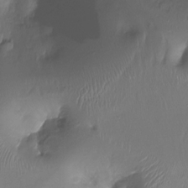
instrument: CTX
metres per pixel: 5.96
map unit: Ht
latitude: -17.7667
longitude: -45.0080
